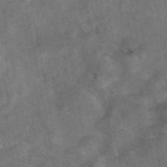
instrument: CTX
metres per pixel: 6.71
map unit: eAb
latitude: 47.0270
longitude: 127.5588
